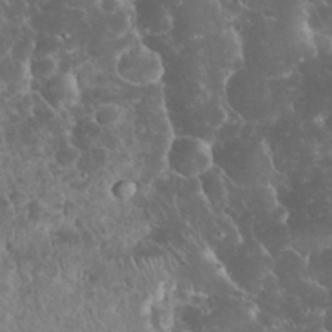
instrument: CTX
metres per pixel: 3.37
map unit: eHh
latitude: 33.8016
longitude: -64.4034
